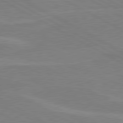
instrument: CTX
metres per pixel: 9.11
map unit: lApd
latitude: 80.4979
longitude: 121.4643
